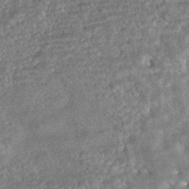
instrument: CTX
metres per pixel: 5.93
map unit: HNhu
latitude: -43.3698
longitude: 100.1227
